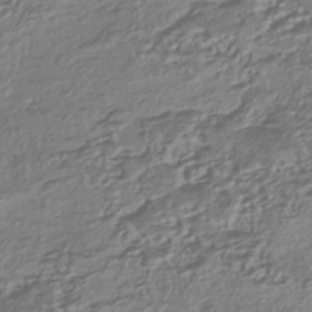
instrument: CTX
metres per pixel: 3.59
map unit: HNhu
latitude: -42.6329
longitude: 107.3510
